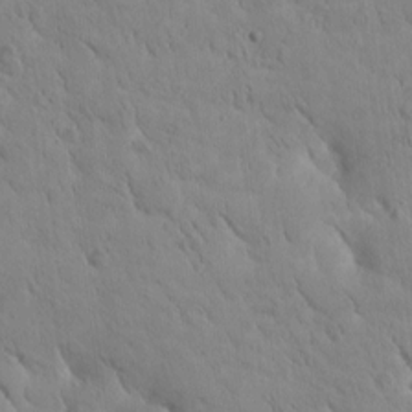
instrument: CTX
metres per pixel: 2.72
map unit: Htu
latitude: -1.5588
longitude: 174.7841
